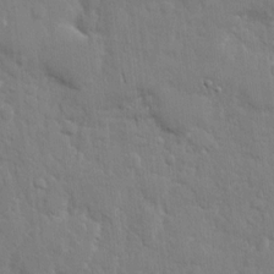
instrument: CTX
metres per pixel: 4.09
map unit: eHh
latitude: 12.5357
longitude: -70.2144
